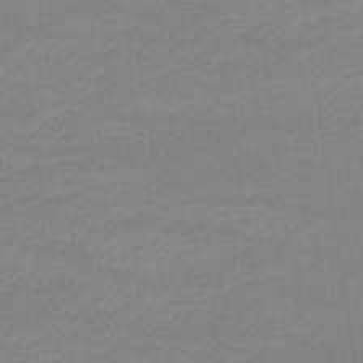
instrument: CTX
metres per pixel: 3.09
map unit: eHb
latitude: -33.1243
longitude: 70.5007
